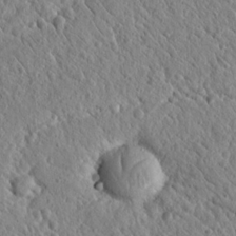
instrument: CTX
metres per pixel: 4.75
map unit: Nhu
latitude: 20.4979
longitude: -79.0270
